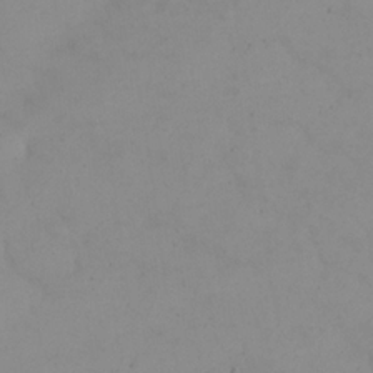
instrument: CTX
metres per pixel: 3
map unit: eHh
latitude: 24.4223
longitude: -64.8191
